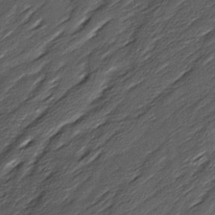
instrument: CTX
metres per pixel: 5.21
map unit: Ave
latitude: 16.3845
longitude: -136.6113
